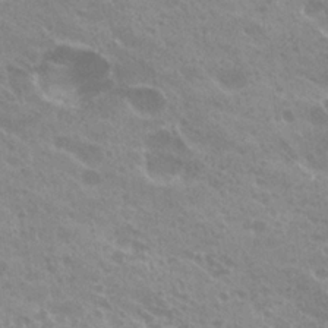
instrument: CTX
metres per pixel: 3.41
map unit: Hto
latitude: 26.1011
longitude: -36.6302
